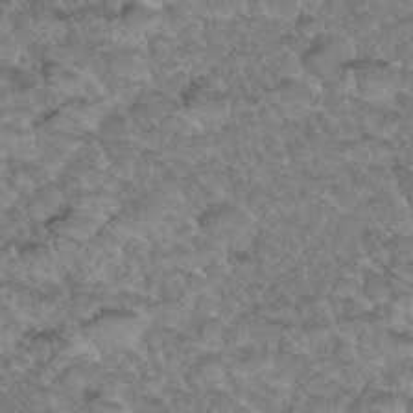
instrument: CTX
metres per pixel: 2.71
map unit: Hto
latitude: 34.1011
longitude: -48.0444
